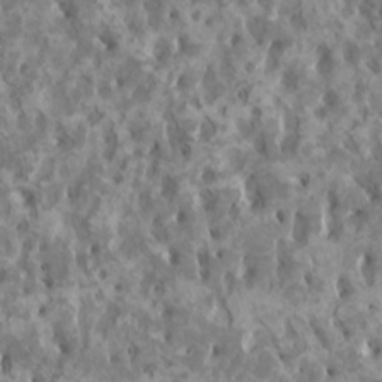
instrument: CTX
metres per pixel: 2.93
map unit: HNhu
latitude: 1.9906
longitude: 7.3509
